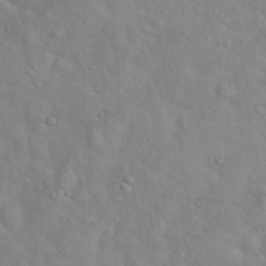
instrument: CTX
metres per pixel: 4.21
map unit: Hto
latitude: 17.2915
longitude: -53.4805
